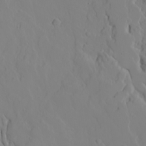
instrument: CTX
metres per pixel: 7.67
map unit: Ave
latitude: 16.0633
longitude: -129.2159
